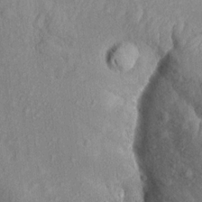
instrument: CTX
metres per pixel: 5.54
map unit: Aa
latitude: 15.2537
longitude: -145.8205
